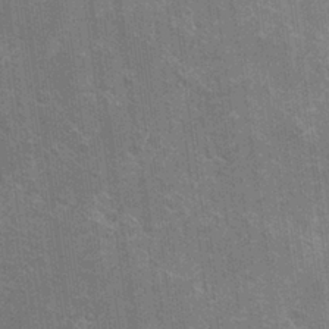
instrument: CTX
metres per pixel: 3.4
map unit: Hto
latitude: 26.1956
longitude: -43.1970
